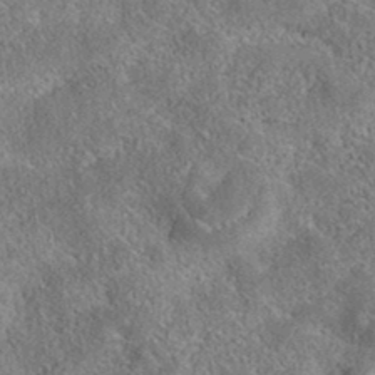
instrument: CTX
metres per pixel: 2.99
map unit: eAb
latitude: 35.8961
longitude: 115.8611
